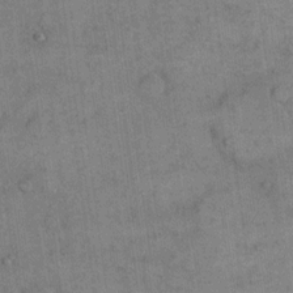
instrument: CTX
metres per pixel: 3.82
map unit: eHh
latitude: 14.4979
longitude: -68.1389
